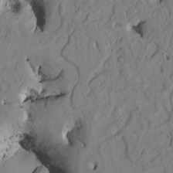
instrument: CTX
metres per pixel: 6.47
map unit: Htu
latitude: 2.1389
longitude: 176.2551
